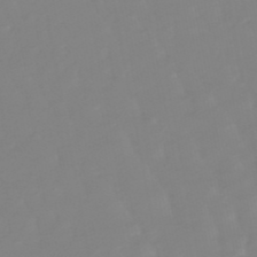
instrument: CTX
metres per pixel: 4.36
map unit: lHb
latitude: -49.2754
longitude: 82.2550
